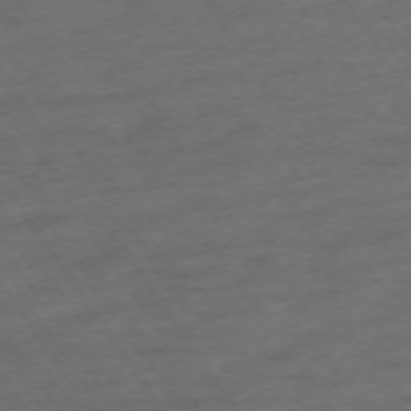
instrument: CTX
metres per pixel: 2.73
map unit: Ap
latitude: -74.5196
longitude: -75.4238
